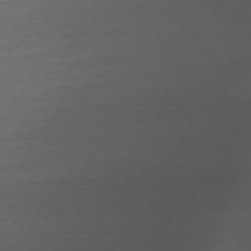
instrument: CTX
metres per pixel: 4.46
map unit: Ap
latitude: -76.8975
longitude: -83.6316
